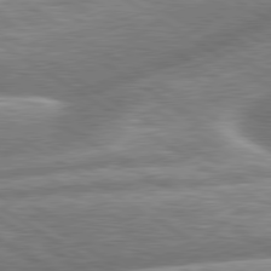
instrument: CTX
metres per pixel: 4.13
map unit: lApd
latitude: 79.8206
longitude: -160.2900
